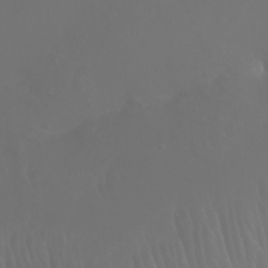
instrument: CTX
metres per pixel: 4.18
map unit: Nhu
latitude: -4.7652
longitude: -90.2334
